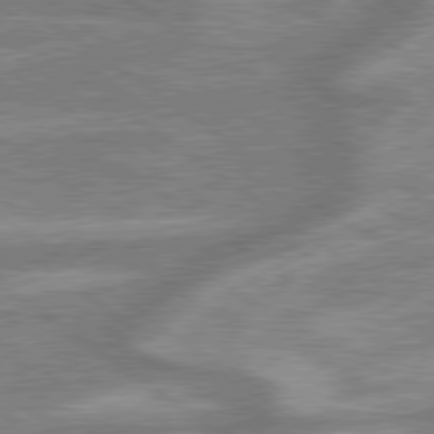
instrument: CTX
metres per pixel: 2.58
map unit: lApd
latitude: 79.5371
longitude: -170.8758
